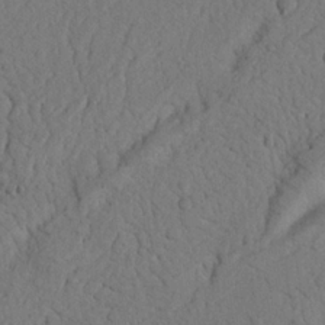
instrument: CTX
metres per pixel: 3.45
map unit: Nhu
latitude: 21.5749
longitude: -75.7639
